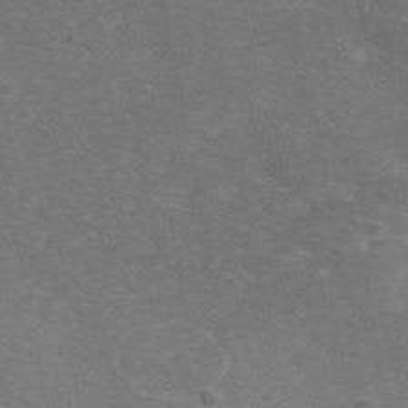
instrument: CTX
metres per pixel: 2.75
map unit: eAb
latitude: 46.9325
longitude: 115.8989
